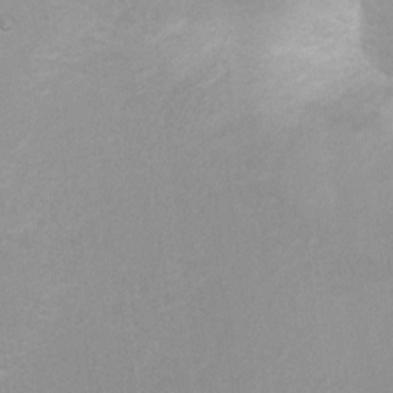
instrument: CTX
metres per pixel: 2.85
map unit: Hto
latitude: 6.8002
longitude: -30.5546
